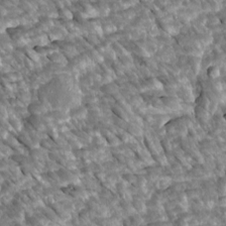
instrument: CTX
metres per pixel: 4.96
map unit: Htu
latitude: 2.4601
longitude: 142.3495
